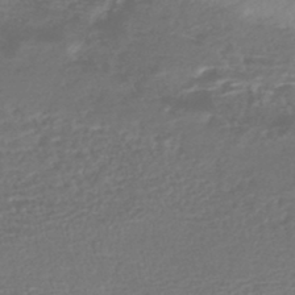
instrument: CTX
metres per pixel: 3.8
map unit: HNhu
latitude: -45.2565
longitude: 97.9745
